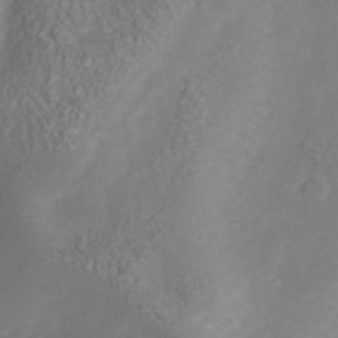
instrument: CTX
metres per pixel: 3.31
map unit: Nhu
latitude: -40.8597
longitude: -83.2914
